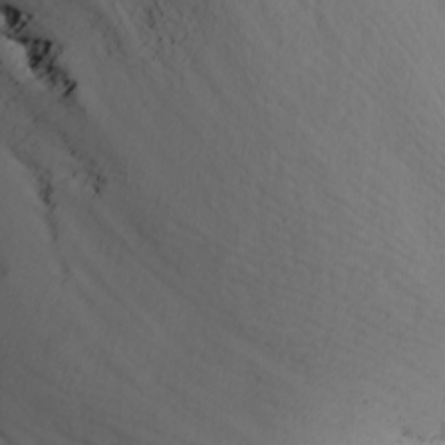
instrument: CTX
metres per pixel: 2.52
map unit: Ave
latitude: 9.1592
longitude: -105.5371
